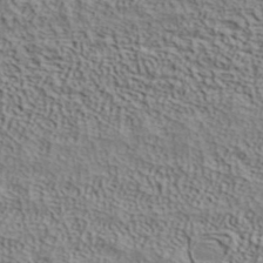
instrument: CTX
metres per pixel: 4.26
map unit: ANa
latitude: 39.2726
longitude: 28.7463
